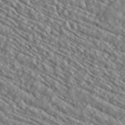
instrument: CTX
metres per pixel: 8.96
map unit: ANa
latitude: 39.9150
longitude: 30.8030
